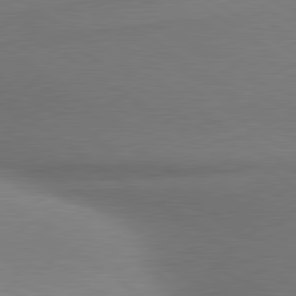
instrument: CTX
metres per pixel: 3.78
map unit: lApd
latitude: 80.0255
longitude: 176.0094
